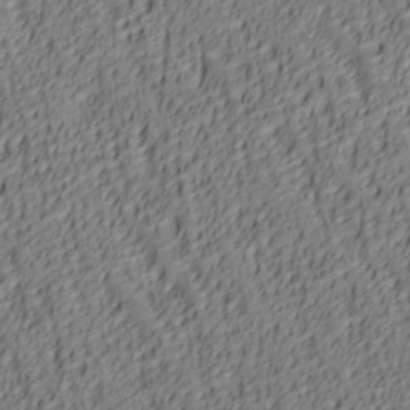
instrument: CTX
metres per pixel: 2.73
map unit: lAa
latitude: 6.2711
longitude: -116.4790
